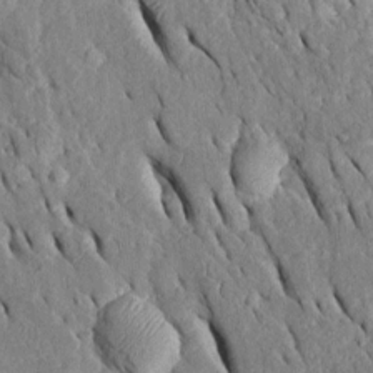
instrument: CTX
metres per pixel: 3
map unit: Htu
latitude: -0.0661
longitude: 149.7856
